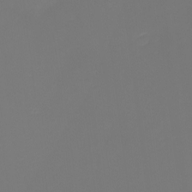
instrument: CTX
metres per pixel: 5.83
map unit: eHh
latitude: -1.2565
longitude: -79.3293
